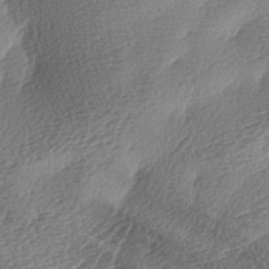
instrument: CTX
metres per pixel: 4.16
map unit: lAa
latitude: -3.3320
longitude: -129.0080
